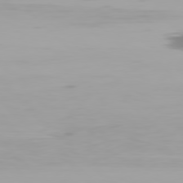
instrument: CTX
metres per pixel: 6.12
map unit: Hpe
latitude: 77.6882
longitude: -136.6680
